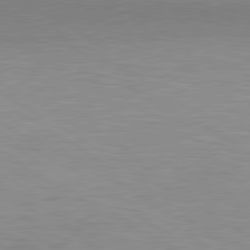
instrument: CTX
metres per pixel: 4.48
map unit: lApd
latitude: 80.2333
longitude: 156.1228
